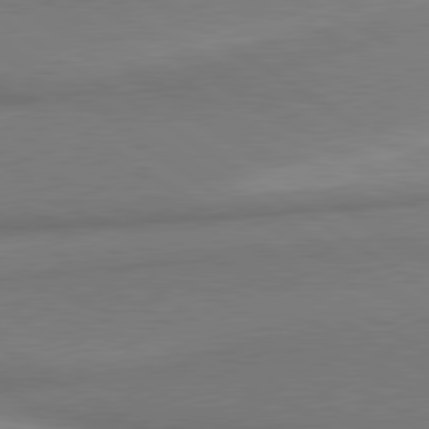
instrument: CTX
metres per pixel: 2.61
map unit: lApd
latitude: 80.1200
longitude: 176.1228
